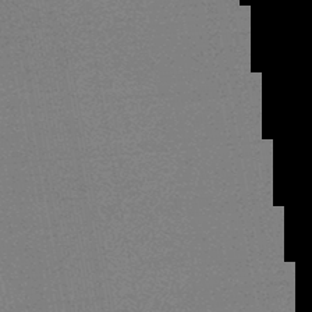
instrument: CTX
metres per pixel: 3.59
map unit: HNb
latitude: -45.5210
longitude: -39.8772
